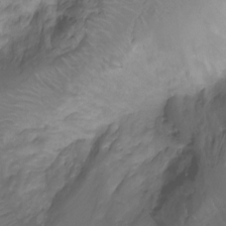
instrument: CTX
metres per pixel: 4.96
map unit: Ht
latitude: -7.5588
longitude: -20.2901
